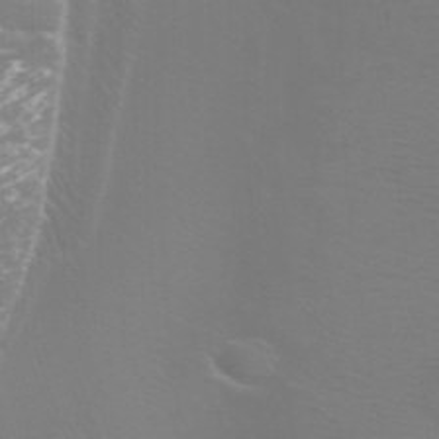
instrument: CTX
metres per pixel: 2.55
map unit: Htu
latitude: -6.2172
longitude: -72.8191
